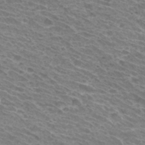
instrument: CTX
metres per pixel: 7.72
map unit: Hto
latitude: 31.8017
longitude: -42.5924
